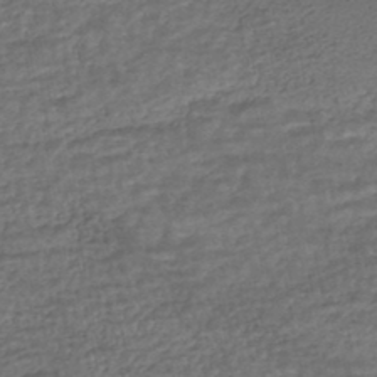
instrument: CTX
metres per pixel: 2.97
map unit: HNhu
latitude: -45.7289
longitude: 102.6330
